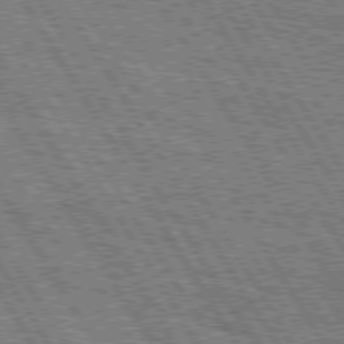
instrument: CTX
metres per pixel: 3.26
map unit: Hpe
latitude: 75.4426
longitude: -154.4412
